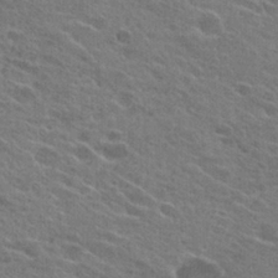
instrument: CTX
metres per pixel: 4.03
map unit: Hto
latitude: 25.7071
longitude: -44.0255
